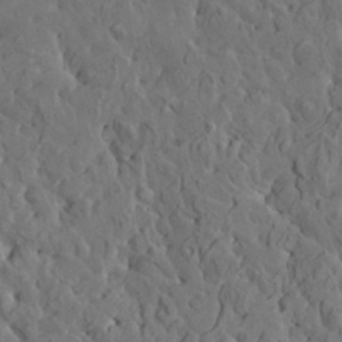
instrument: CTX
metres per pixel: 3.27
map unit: HNhu
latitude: 6.3278
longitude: -0.5168
